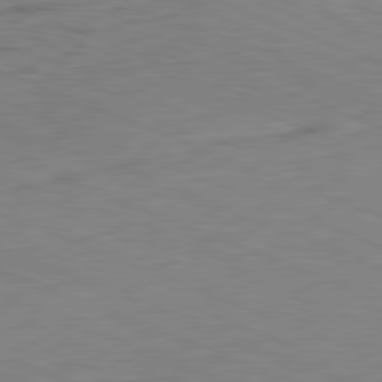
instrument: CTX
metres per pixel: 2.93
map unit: Ap
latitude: -81.9367
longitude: -70.5546
